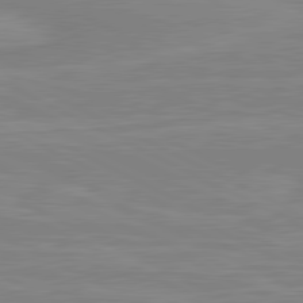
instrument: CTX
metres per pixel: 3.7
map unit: lApd
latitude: 80.9514
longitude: 170.2551
